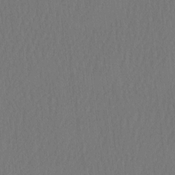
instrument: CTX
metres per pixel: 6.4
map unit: HNhu
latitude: -3.1431
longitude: 13.1620
